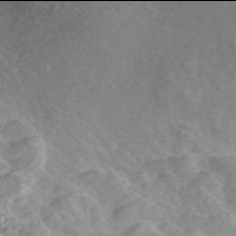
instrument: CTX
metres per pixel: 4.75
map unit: ANa
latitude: 45.9906
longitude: 24.4251
